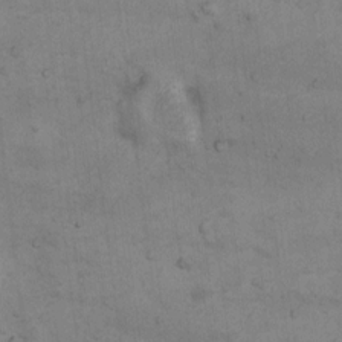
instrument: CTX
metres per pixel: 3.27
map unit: Nhu
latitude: 8.1578
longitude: -23.4804
